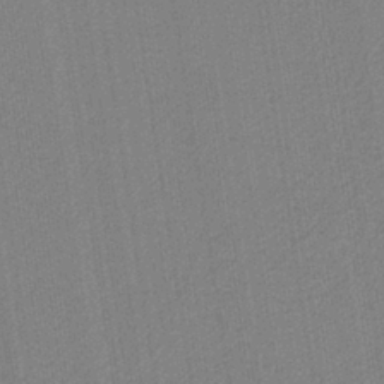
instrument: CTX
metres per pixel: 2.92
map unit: eAb
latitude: -38.2551
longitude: 51.8611
